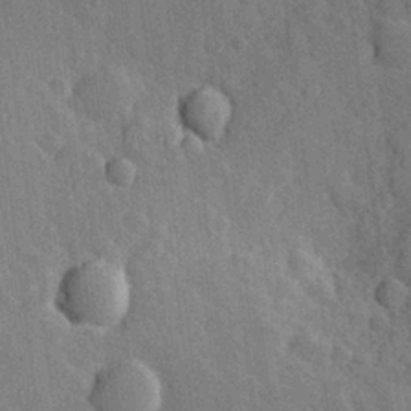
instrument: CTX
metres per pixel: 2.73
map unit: Hve
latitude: 24.6490
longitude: 149.0487
